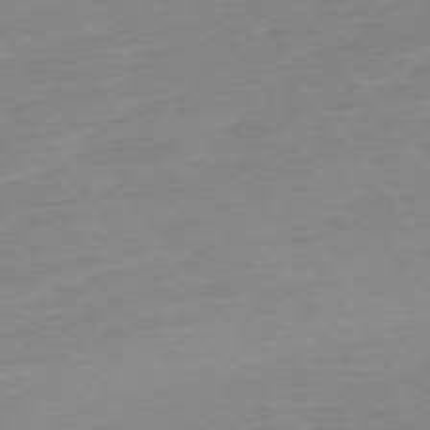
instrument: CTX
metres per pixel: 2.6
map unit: Ap
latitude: -75.1620
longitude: -80.2900
